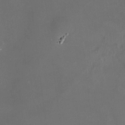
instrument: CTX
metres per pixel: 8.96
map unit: HNhu
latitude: 7.4237
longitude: 9.0864
